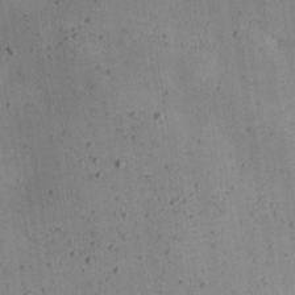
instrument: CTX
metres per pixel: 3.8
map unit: eHh
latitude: 24.9891
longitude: -71.8961
